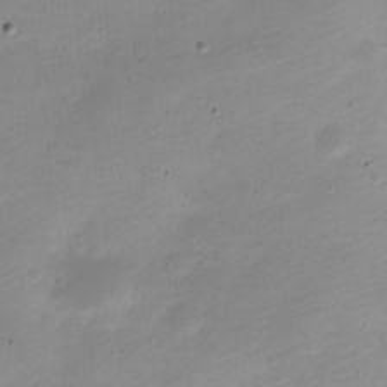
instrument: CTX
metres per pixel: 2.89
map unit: Nve
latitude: -22.2551
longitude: 105.5021
